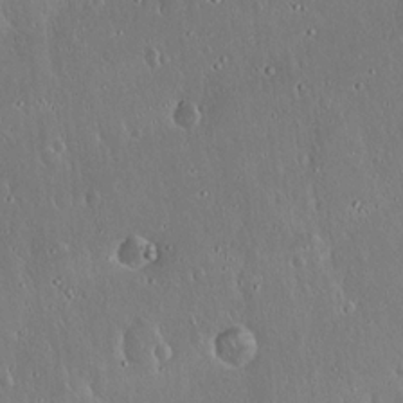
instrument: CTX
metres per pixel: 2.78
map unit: Hto
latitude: 17.5182
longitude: -57.4804
